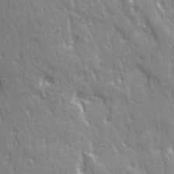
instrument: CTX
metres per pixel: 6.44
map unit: Ave
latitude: 21.7639
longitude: -134.9891
